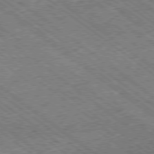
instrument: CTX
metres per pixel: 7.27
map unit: Ap
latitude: -79.1053
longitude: -50.8569
